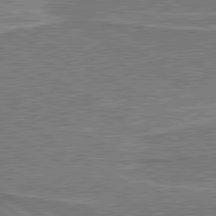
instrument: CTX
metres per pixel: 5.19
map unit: lApd
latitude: 80.5735
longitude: 145.2376
